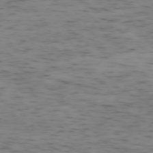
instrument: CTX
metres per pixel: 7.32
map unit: Ap
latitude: -75.3699
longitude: -79.7072
